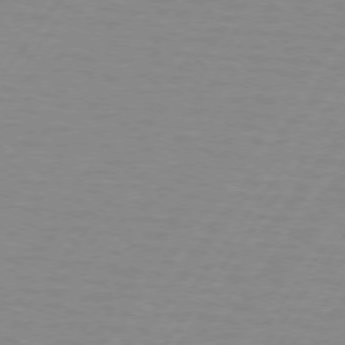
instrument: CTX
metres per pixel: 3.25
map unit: lApd
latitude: 74.0633
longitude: -78.6113
